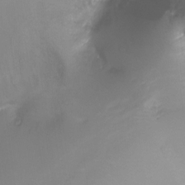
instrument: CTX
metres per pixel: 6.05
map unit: Ht
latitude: -17.4077
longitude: -47.1215
